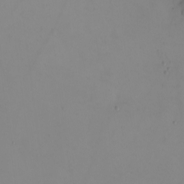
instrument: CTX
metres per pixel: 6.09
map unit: eHh
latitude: -5.5588
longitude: -80.2900
